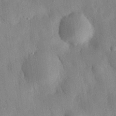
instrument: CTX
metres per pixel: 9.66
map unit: eHh
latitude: 30.6302
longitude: -76.2144
